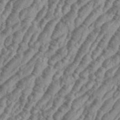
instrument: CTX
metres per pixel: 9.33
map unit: eHh
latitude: 36.1389
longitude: -136.0822
